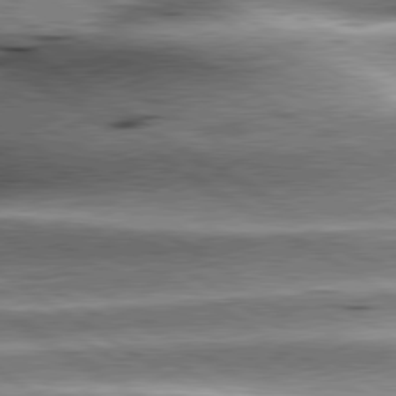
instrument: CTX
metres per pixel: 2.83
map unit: lApd
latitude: 80.1011
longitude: -142.1389
